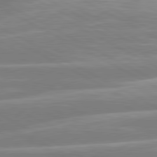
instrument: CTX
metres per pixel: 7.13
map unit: lApd
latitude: 80.5546
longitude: -134.5734
